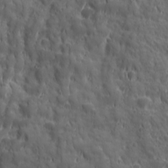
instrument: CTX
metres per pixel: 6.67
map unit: Ave
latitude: 19.3670
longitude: -132.8569
